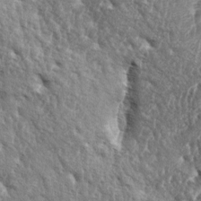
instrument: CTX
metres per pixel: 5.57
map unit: lAa
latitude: -5.8233
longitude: -125.2537
